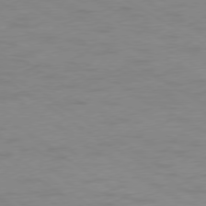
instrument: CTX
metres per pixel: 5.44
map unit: Ap
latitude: -76.9542
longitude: -75.5749
